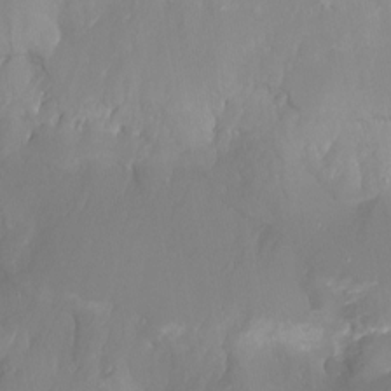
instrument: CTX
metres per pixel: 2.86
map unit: Ht
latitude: -15.0865
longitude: -54.2711
